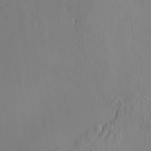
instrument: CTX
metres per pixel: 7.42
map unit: HNhu
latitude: 6.0822
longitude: 0.8219
